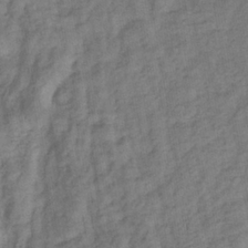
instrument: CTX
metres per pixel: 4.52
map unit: eHb
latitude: -33.0865
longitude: 74.1039
